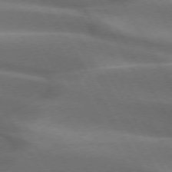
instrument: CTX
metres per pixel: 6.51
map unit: lApd
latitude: 73.1970
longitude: -51.1403
